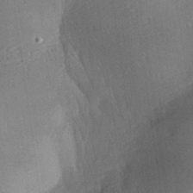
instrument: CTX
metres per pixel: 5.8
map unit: Aa
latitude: 27.8583
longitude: -136.9514
